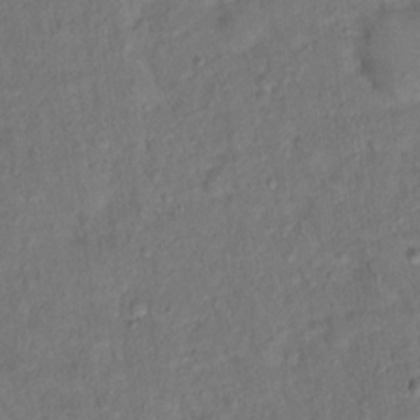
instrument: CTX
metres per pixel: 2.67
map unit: Ht
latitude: 14.8758
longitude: -37.1403
